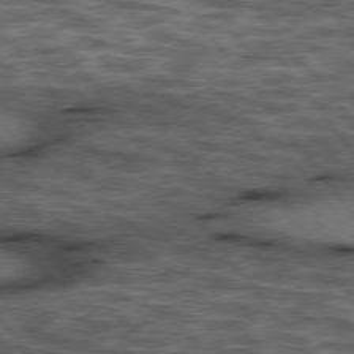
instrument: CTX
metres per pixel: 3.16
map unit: lApd
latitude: 75.9906
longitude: -48.2522
